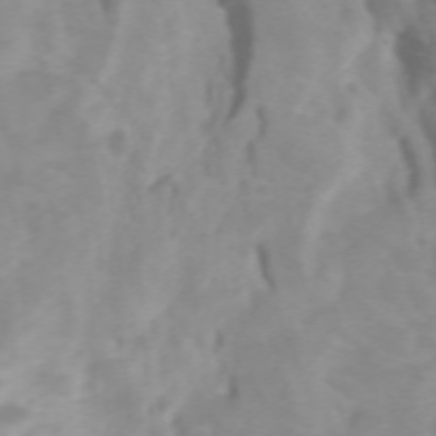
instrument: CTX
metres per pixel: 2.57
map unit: Htu
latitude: -5.3698
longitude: 137.1809
